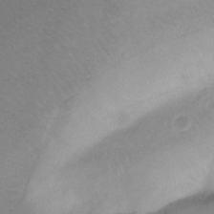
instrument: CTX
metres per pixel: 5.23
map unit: Ht
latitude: -9.7666
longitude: -39.3671
